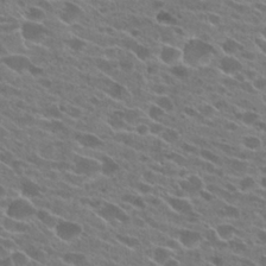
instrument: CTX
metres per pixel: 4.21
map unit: Hto
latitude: 25.2537
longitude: -42.8758
